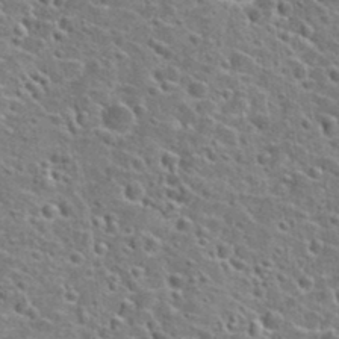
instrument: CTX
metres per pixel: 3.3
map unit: Hto
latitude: 24.4223
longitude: -47.3104
